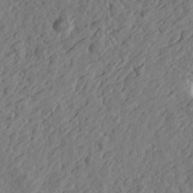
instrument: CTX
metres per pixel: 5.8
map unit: Htu
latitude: -2.3495
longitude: -178.5735
